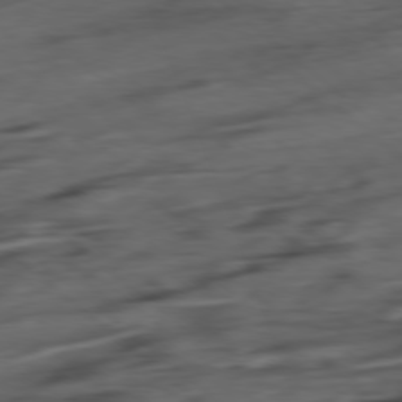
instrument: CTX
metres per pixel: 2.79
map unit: Hpe
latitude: -79.0675
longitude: -18.8758
